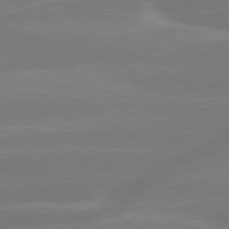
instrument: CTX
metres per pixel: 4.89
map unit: lApd
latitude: 79.8961
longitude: -142.4223
